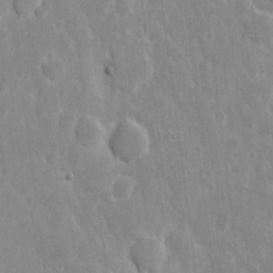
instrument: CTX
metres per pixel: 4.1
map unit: eHh
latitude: 6.1956
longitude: -70.1389
